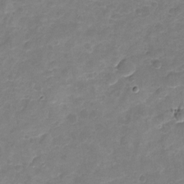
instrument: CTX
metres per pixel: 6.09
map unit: Nhu
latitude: -17.7856
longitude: -56.7246
